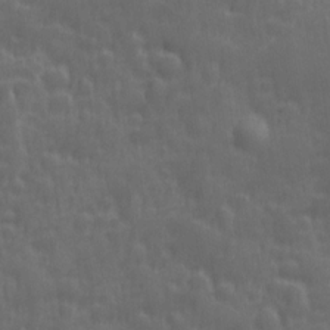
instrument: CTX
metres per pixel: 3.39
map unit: Ave
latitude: 12.1389
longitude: -104.3468
